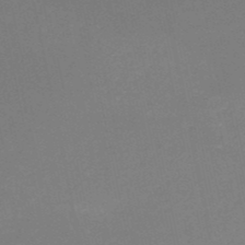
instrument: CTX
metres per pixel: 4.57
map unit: HNb
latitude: -50.7652
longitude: -52.3656
